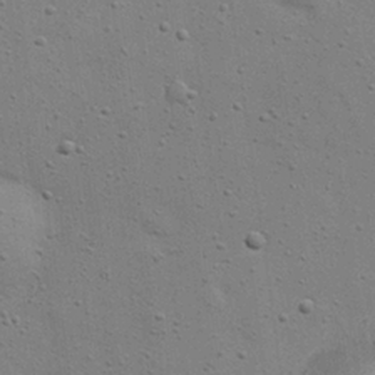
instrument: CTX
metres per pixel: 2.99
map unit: eHh
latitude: 24.4412
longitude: -69.3293
